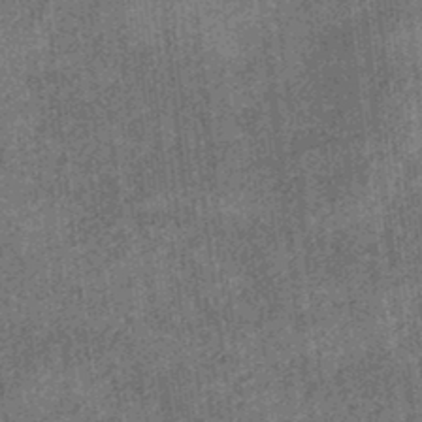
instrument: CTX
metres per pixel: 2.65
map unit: eHb
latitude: -35.0108
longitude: 79.2187
